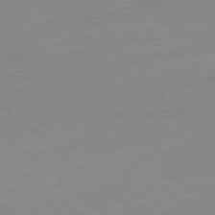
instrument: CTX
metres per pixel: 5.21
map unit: Ap
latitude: -78.1416
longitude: -99.0836
